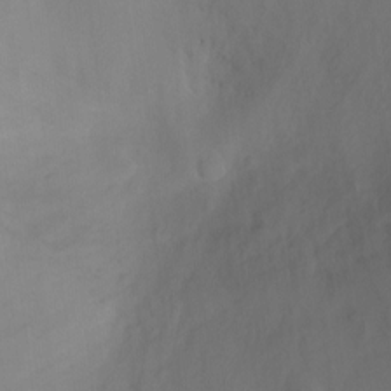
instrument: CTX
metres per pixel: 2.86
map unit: Ht
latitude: -3.0297
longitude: -27.8583
